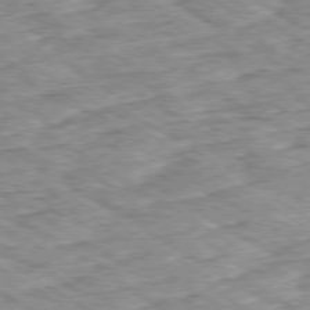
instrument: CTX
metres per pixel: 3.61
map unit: Ap
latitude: -80.0283
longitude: -49.1970
